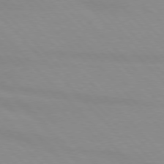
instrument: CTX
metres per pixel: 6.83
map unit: lApd
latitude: 76.4790
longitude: -85.0459
